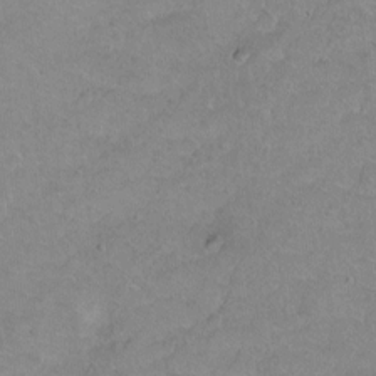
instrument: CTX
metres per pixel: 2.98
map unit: Hto
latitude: 2.1766
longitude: -32.8947
